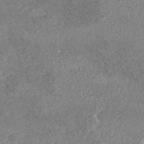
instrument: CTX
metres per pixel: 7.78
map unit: HNhu
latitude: -48.1984
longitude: 98.4818
